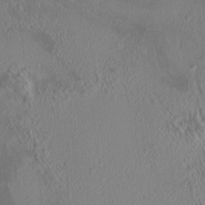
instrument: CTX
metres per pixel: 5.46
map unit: HNhu
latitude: 5.1403
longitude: 13.0109
